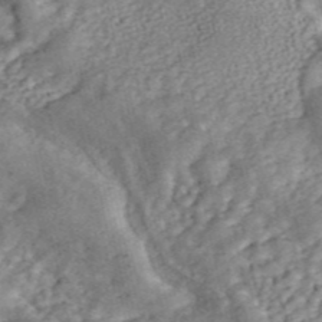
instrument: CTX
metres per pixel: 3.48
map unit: ANa
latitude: 45.7449
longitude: 24.9542
